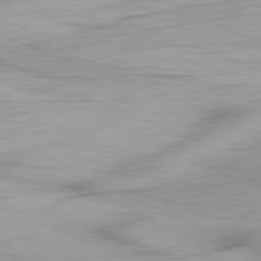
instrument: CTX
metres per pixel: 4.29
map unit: Ap
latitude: -81.7289
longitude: -74.8002
